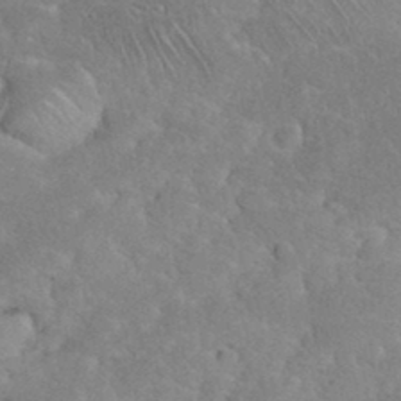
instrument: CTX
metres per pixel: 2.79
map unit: eHh
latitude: 35.8016
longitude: -64.4223
